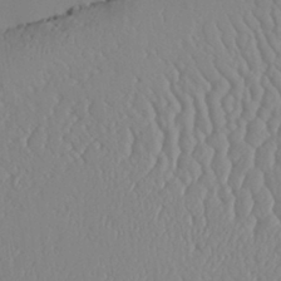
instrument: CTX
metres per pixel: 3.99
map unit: Aa
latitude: 30.8380
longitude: -140.9702
